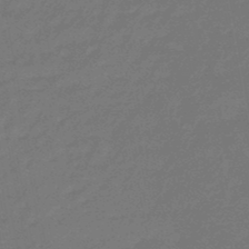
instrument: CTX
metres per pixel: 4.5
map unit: eHb
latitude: -46.7274
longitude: 82.3306
